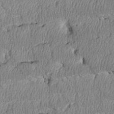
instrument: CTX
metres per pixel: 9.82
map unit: Htu
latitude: 3.2348
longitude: 149.8234
